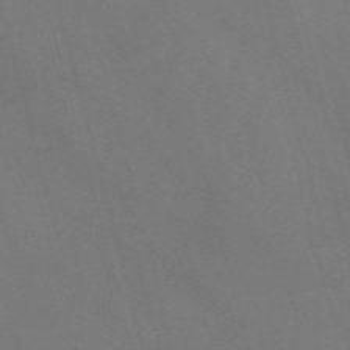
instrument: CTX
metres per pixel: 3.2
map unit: Nve
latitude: -58.4628
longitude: 65.2187
